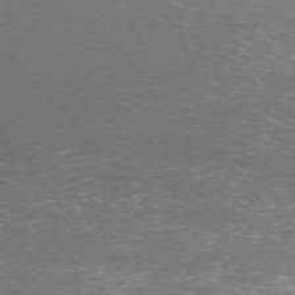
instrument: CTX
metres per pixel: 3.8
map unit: Ap
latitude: -76.6896
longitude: -61.6505
